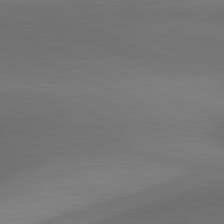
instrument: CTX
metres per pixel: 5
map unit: lApd
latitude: 81.6316
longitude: 130.9730
